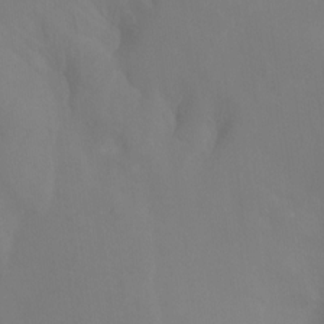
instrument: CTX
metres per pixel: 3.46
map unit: Htu
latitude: -13.7856
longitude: -44.6490
